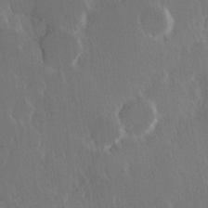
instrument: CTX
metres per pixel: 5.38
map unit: Hve
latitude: 23.0458
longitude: 146.7841
